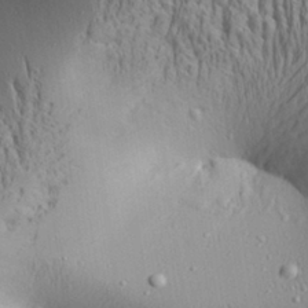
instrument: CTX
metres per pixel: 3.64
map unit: Aa
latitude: 28.8758
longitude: -138.2333
